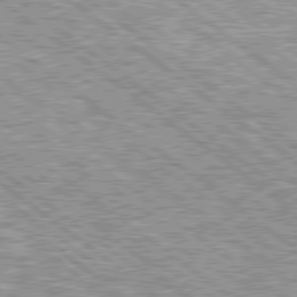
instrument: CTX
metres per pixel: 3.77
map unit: Hpe
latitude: 78.6869
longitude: -157.1025
